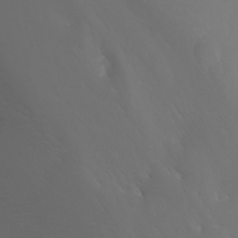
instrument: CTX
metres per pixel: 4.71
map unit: Nhu
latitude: -4.5762
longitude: -89.9717
